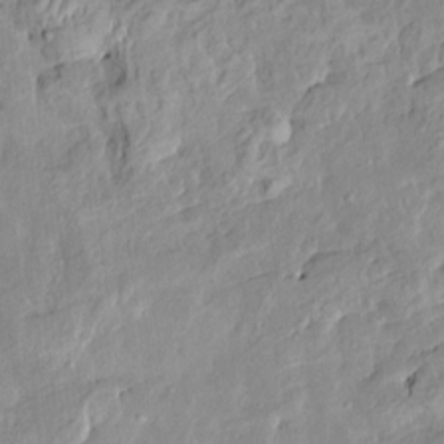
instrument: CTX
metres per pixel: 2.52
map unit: HNhu
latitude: 5.1592
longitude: 3.1053
